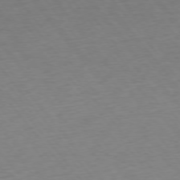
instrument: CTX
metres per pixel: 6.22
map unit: Ap
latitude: -76.0283
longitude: -88.9892
